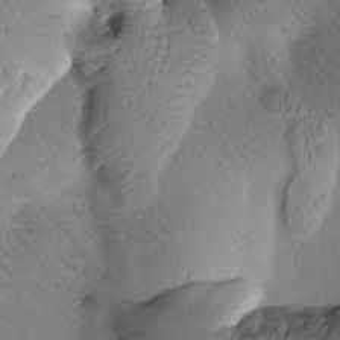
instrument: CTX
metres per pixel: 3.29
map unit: Htu
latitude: 2.1955
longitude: 177.3510
